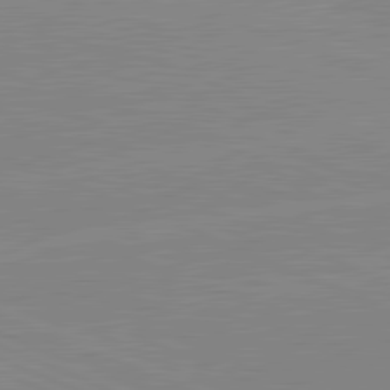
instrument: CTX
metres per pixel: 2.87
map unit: lApd
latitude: 81.6694
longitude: -157.3859
